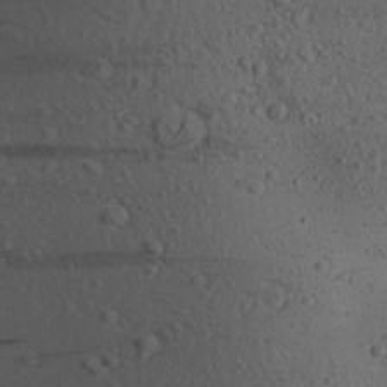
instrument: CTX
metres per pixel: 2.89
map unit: Aa
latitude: 23.7261
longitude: -144.8380
